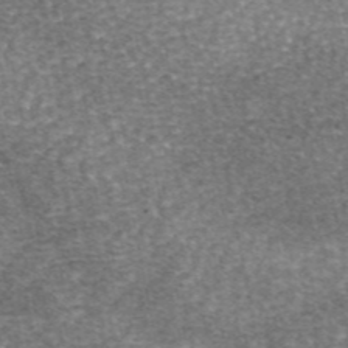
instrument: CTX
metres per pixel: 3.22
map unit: eAb
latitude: 46.3468
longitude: 103.8422
